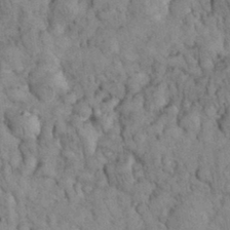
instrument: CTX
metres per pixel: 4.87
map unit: eHh
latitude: 32.7057
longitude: -65.6694
